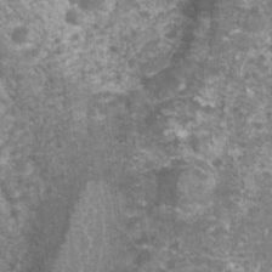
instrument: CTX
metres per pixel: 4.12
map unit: Nhu
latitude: 1.9717
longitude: -17.7638
